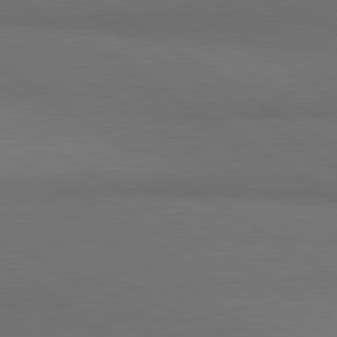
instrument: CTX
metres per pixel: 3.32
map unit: lApd
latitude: 80.9514
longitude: 161.3699
